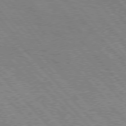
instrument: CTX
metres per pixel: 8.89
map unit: Hpe
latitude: 76.1955
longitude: -151.2915
